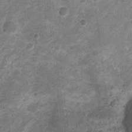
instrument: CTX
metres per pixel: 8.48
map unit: Nhu
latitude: 2.9513
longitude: -16.1766
